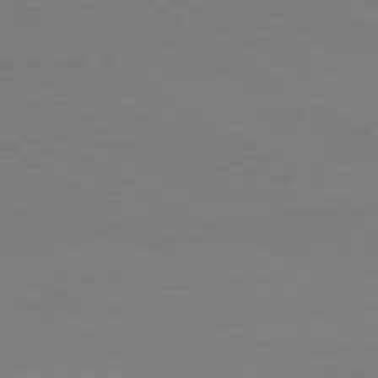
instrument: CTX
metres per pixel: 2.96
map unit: Ap
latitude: -79.9178
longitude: -59.0270
